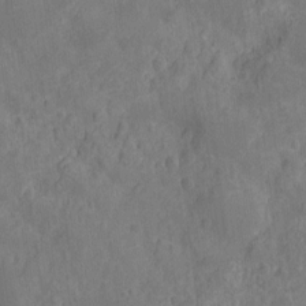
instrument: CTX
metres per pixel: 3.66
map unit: Ht
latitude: -11.8234
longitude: -24.5923
